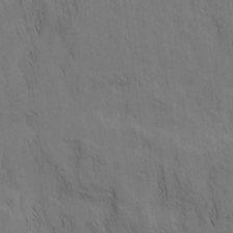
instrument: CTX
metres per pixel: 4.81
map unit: Nhu
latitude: -4.6896
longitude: -152.4223
